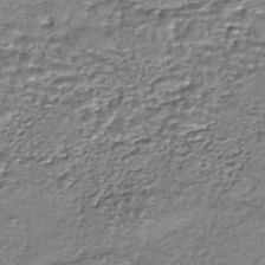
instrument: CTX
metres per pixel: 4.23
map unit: HNhu
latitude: -44.3495
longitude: 106.0094
